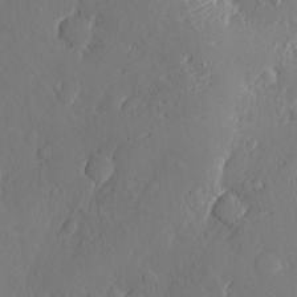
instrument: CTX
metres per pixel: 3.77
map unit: eHh
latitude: 5.3859
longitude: -75.1781
